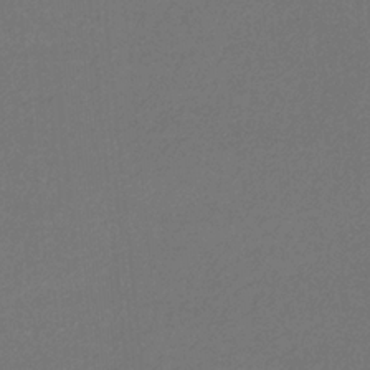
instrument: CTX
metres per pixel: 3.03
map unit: eHb
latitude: -32.7841
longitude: 69.7477
